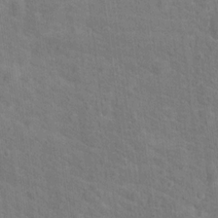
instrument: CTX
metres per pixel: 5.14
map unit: Hto
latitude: 14.8191
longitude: -38.2333
